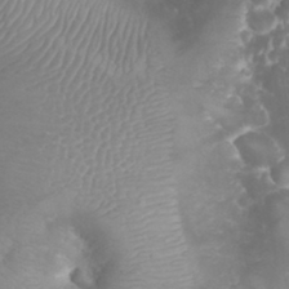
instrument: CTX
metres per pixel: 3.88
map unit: eHh
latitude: 32.7435
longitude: -62.8947
